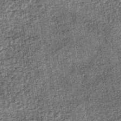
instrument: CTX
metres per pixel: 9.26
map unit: lHb
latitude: -37.8989
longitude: 64.7274
